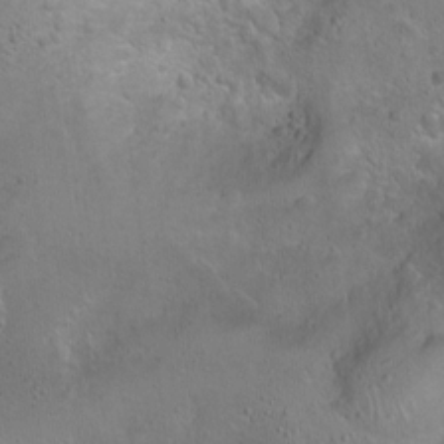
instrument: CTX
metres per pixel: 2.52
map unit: Ht
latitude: 0.3278
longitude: -45.1025
